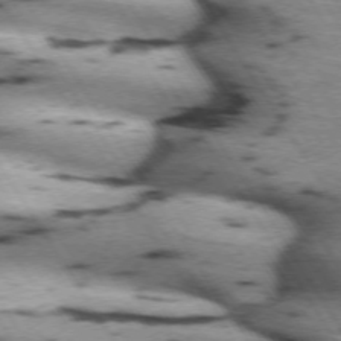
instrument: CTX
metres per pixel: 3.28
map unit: lApd
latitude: 71.9906
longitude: -53.2915
